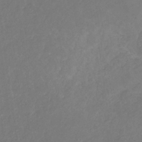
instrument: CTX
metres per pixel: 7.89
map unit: eHb
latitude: -30.9919
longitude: 68.2928
